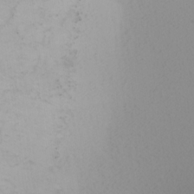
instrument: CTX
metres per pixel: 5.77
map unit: Nhu
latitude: -0.0661
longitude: -79.2159
